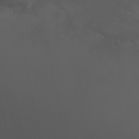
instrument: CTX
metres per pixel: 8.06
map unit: HNhu
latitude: 6.1578
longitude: 14.1228
